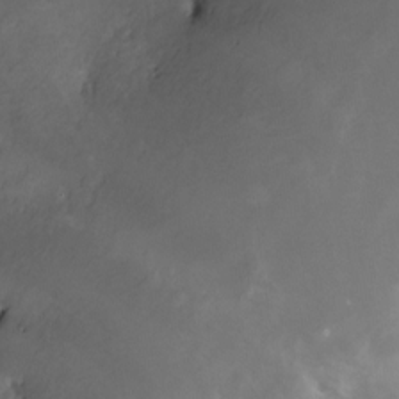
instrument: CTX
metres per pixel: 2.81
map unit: Nve
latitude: -25.2754
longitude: -108.7246
